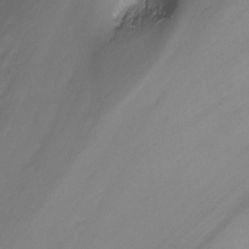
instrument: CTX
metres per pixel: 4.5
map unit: Nhu
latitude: -12.3306
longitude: -68.1011
